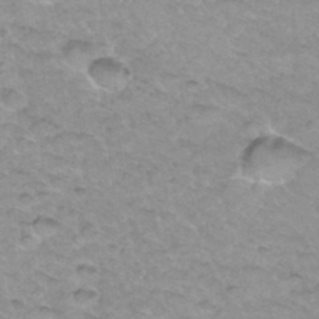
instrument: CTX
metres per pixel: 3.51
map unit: Hto
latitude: 34.7624
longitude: -48.5357
